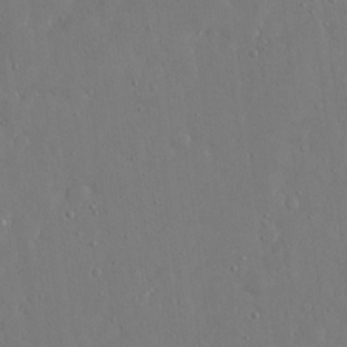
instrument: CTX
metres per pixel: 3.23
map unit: eHh
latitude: 16.5357
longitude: -70.9702
